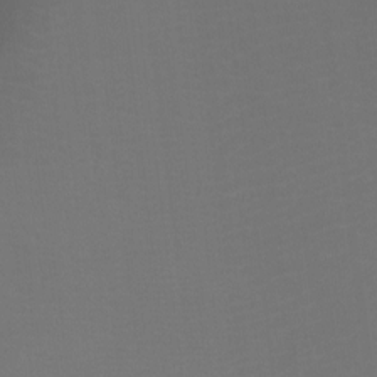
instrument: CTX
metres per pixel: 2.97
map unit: Ht
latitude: -9.5399
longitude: -33.4804
